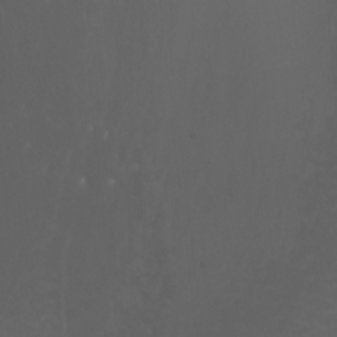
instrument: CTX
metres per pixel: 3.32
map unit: Nhu
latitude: -4.7463
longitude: -75.8394
